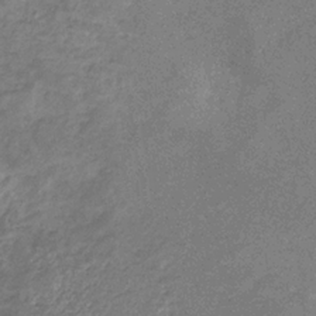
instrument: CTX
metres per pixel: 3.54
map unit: eHb
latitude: -32.2740
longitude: 68.8597
